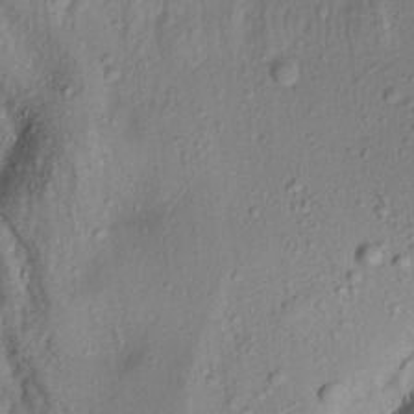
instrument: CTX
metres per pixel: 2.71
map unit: Aa
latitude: 18.2900
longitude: -146.6680
